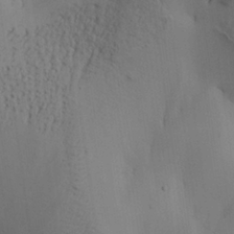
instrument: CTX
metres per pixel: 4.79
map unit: Aa
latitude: 27.4615
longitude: -132.1389
